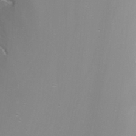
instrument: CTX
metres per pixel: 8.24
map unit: Nhu
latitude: -7.5777
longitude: -75.4615
